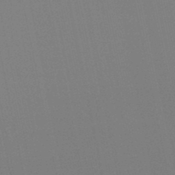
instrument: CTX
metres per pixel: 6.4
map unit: lHb
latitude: -49.4833
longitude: 70.5574
